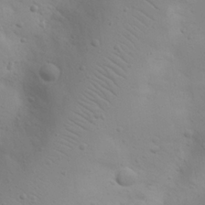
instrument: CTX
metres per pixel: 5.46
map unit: Nhu
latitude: 23.1592
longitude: -73.8584
